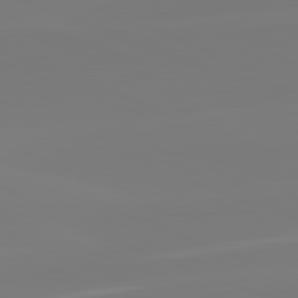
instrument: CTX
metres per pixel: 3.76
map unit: lApd
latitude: 82.1388
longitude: -159.6883
